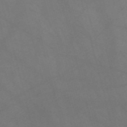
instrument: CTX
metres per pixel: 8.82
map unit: Nve
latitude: -57.6722
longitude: 53.0864
